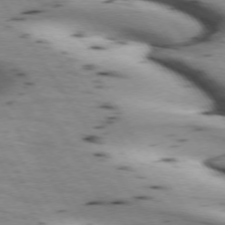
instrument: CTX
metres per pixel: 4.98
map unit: lApd
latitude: 72.7058
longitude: -53.3293
